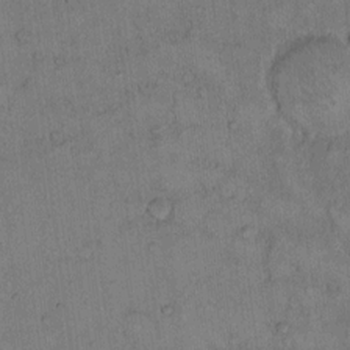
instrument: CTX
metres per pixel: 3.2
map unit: Hto
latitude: 11.5938
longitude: -58.0633
